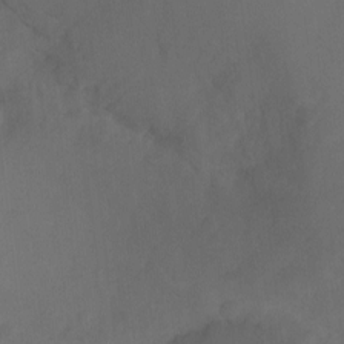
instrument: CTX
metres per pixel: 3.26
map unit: Ht
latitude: -10.3306
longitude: -35.3103
